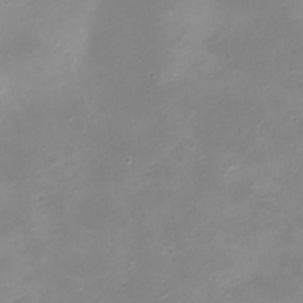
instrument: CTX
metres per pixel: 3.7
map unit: eHh
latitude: -5.3131
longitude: -78.2712
